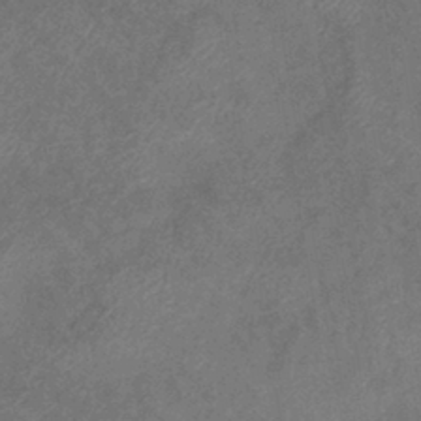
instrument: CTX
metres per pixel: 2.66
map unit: eHb
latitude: -39.7100
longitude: 77.2754
